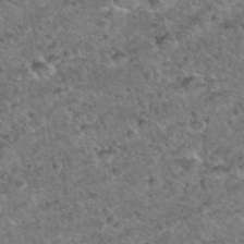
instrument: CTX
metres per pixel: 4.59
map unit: Hto
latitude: 35.6694
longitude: -48.0822
